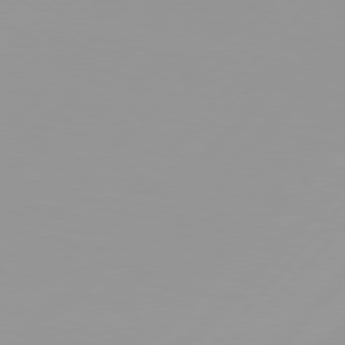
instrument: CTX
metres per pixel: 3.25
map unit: Hpe
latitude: 77.2348
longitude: -139.6694
